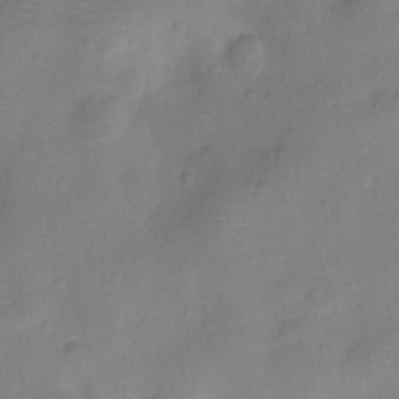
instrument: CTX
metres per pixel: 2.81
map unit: Ht
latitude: -10.8786
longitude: -24.4601
